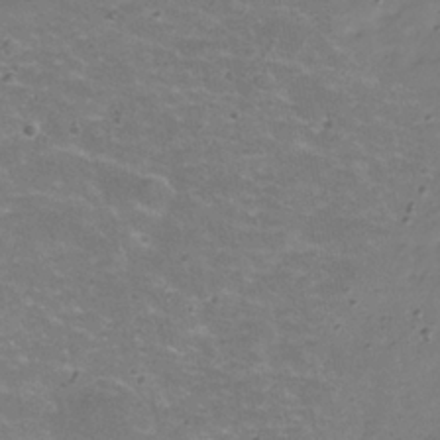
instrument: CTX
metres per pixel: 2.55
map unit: Hve
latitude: -30.6896
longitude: 95.6155
